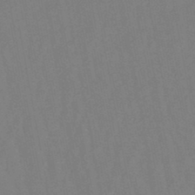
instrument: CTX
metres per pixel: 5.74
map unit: lHb
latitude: -48.3684
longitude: 79.6721
